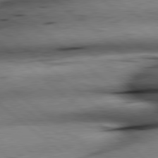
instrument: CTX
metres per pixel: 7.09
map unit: lApd
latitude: 79.2537
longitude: -140.0255
